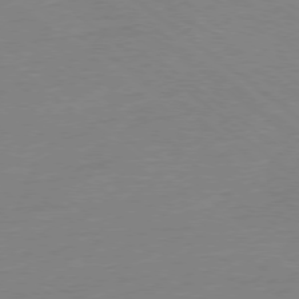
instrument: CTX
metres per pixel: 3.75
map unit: Ap
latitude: -78.3873
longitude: -76.0633
